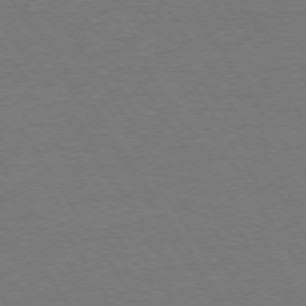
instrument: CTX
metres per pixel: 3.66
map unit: Hpe
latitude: 74.0633
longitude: -129.7638
